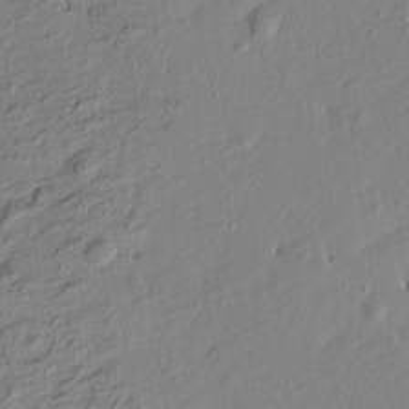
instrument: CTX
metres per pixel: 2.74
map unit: Htu
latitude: -8.7274
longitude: 177.8233
